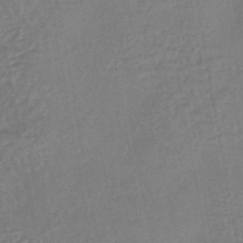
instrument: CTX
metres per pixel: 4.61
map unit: eHb
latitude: -44.9542
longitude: 80.2929
